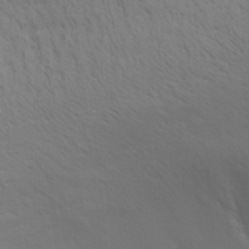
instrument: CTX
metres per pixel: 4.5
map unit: Aa
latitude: 30.1200
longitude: -139.6694
